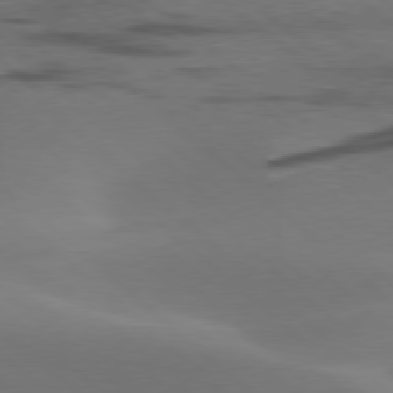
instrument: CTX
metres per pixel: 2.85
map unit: lApd
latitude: 78.3656
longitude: -50.5167
